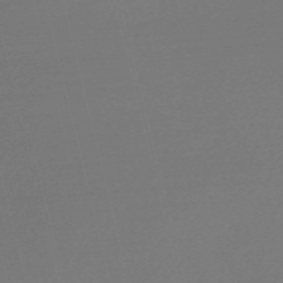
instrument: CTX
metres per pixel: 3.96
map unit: Nve
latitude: -56.8030
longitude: 62.9730
